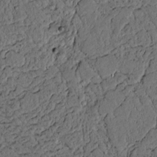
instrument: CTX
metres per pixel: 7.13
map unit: lAvf
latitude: 4.4790
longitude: 169.1998
